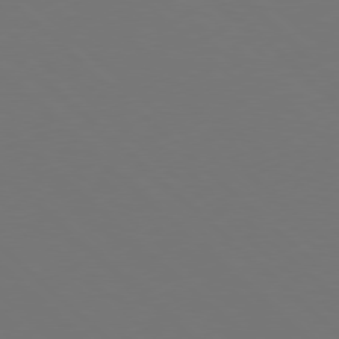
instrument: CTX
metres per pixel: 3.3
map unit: Hpe
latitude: 77.9717
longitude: -170.4790
